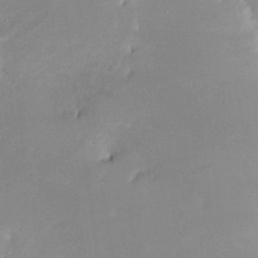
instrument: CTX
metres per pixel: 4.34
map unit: Nve
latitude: -25.5021
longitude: -109.1025
